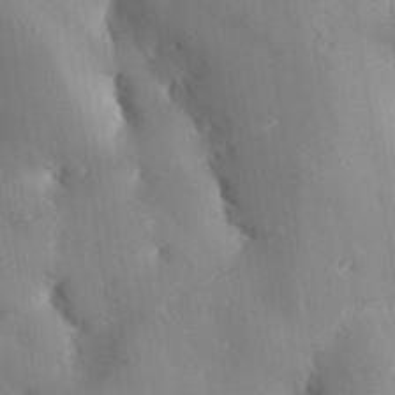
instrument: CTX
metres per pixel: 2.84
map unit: Aa
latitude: 33.0647
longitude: -144.5923
